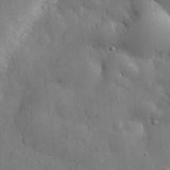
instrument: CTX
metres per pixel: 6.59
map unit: eHh
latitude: 29.0080
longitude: -78.7813
